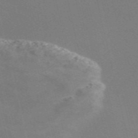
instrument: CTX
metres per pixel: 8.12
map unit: Nve
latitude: -58.4440
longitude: 63.1620
